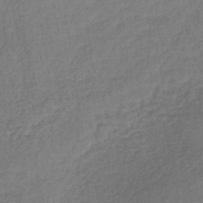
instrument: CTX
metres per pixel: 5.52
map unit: lHb
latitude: -41.5966
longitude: 69.0486
